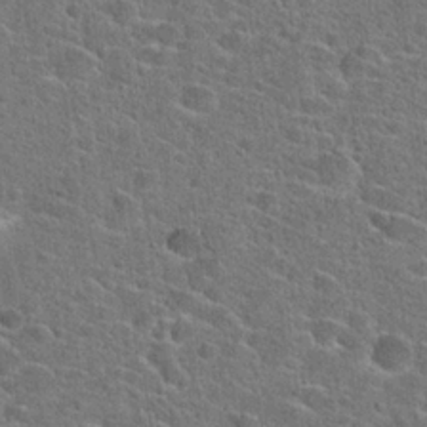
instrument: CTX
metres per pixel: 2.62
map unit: Hto
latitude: 23.6505
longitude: -44.6112
